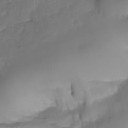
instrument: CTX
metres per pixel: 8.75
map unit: Nhe
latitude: -35.0297
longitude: -143.3860
